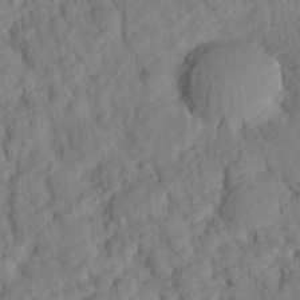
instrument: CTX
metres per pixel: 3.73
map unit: eHh
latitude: 24.8569
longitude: -79.8961
